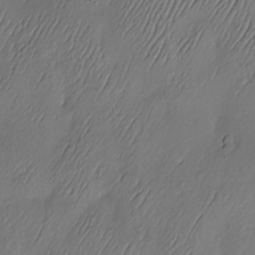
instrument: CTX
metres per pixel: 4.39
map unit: Hve
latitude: -10.9731
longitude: 173.5588
